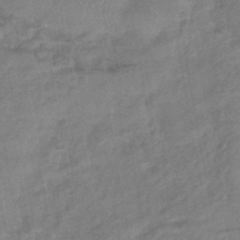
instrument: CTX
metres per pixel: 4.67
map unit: eHb
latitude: -42.6518
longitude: 83.4643
